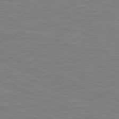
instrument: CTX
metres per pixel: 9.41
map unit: lApd
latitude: 81.1970
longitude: -170.8947
